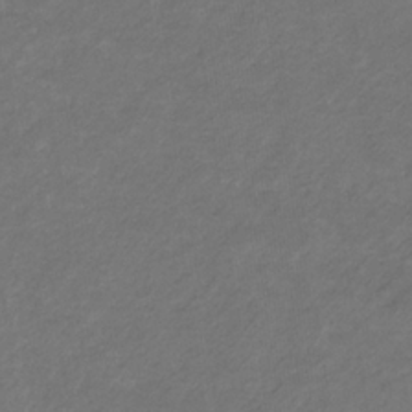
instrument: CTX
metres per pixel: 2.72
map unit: eHb
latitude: -32.4629
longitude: 70.4629
